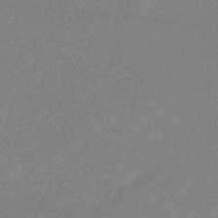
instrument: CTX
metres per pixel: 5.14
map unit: eHb
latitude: -37.4265
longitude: 76.7841
